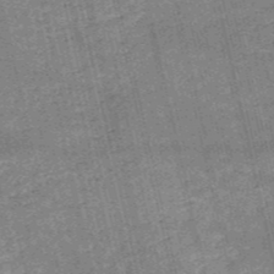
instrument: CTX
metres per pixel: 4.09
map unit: HNb
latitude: -51.7478
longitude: -41.1970
